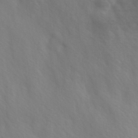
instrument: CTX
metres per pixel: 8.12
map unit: Ave
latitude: 1.6694
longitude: -112.9703
